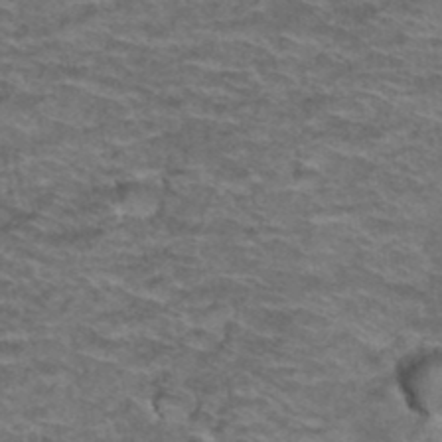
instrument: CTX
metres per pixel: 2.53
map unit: Hto
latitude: 38.3467
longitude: -43.0459
